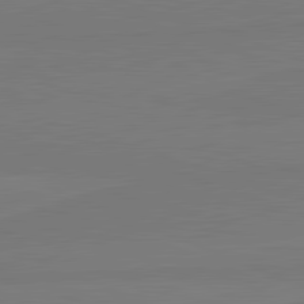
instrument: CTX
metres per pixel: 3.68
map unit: lApd
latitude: 81.8772
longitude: -179.2726
